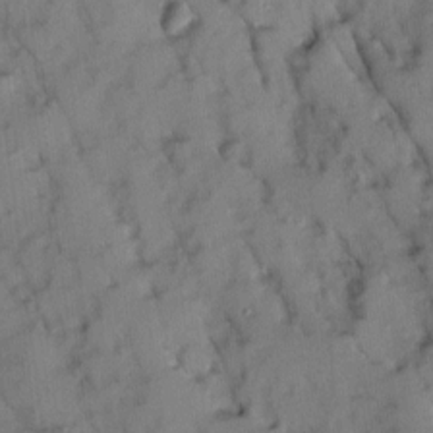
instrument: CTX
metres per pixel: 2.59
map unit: Ave
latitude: 9.1214
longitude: -103.1025
